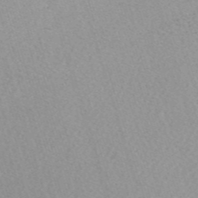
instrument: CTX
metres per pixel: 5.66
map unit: eHh
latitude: -54.9920
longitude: -88.8380
